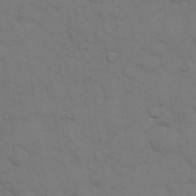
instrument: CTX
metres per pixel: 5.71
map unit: eHh
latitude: 19.2159
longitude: -63.1592
